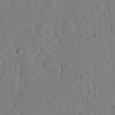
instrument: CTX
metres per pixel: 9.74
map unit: Nhu
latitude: 17.1025
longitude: -78.8947
